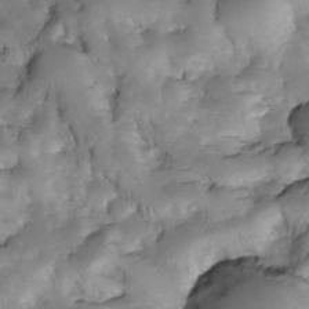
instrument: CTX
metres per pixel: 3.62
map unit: Nhe
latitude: -34.5196
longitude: -143.5182
